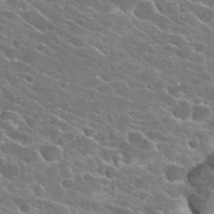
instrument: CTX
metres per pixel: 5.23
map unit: Hto
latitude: 23.6316
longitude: -41.2159
